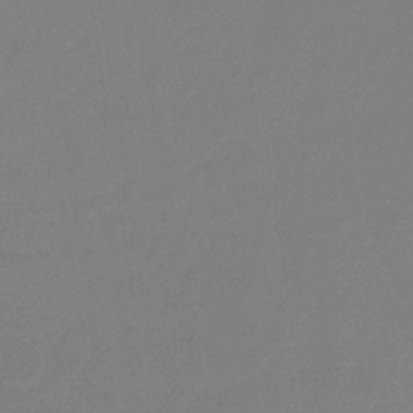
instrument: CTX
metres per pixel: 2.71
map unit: eHb
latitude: -30.9164
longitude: 72.5951
